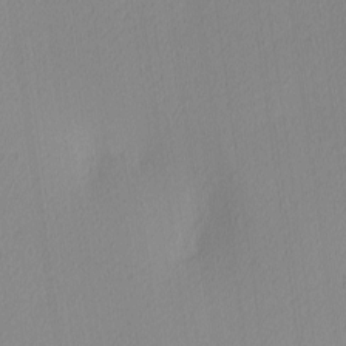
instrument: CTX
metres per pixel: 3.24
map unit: Ave
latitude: 3.2726
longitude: -114.9135
